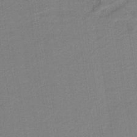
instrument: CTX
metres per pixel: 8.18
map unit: HNb
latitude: -38.4818
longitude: 54.9542
